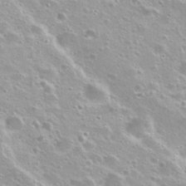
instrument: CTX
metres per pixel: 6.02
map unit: Nhu
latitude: 27.8583
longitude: -50.7813
